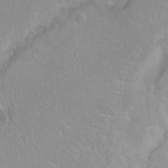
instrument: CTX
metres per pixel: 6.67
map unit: Ht
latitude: -14.9164
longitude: -43.9906
